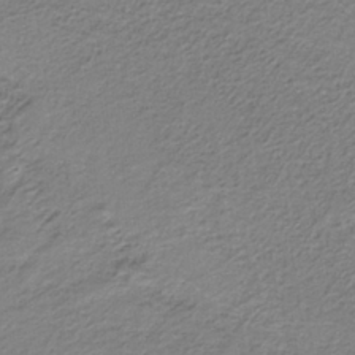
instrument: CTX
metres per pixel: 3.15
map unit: HNb
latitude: -35.3132
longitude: 57.8800
